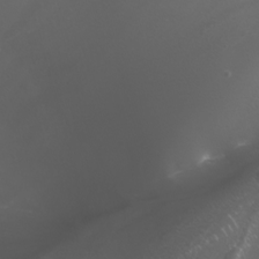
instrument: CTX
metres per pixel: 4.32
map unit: Nhu
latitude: -8.2739
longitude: -94.2145
